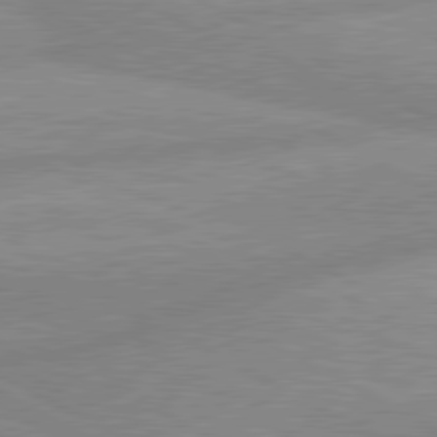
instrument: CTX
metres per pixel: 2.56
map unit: lApd
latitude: 80.3278
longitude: -169.2726
